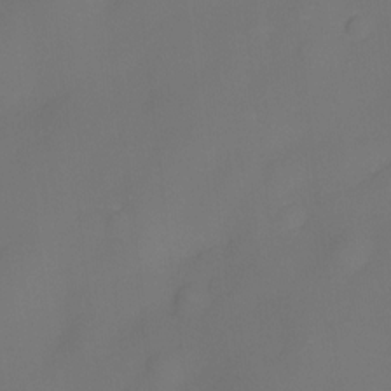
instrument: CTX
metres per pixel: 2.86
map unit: eHh
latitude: -22.0850
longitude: 15.5022
